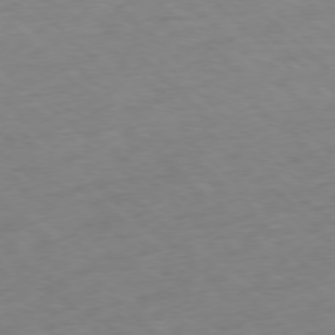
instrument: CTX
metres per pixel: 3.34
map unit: Ap
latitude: -77.7289
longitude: -79.3482
